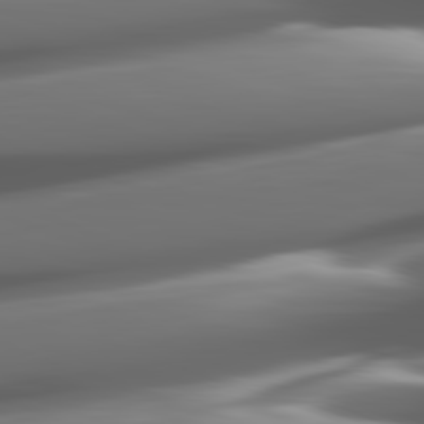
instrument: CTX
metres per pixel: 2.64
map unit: lApd
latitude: 82.3467
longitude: -148.2900
